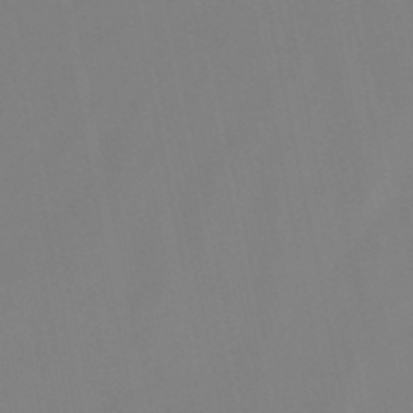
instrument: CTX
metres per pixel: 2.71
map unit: lHb
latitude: -49.4077
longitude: 70.2173
